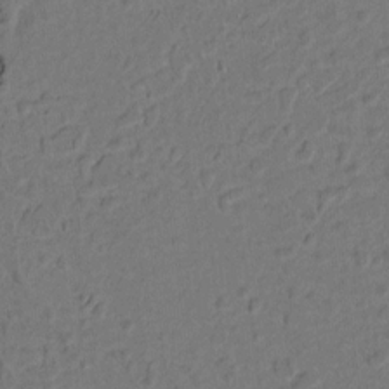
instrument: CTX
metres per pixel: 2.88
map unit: lAvf
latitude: 9.1025
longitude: 165.9178
